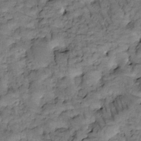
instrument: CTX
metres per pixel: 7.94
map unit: Htu
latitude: -2.4062
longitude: 173.3321
